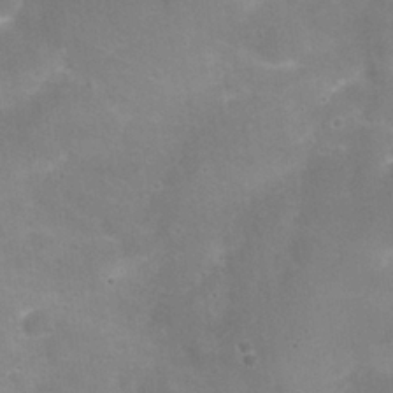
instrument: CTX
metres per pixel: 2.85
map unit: Nhu
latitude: 25.5182
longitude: -54.7813
